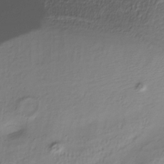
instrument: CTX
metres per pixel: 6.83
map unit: Hve
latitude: -28.7463
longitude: 91.7667
